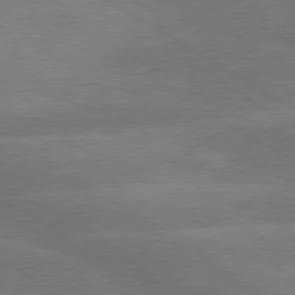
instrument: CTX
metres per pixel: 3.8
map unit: lApd
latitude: 79.9717
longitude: -123.3293
